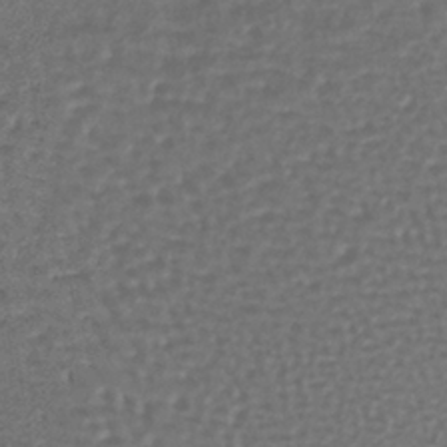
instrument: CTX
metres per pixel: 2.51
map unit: lHb
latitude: -38.3495
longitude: 63.5399
